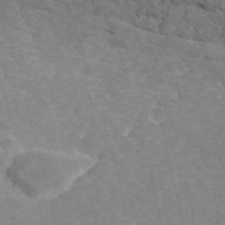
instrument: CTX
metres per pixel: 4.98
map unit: ANa
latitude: 41.8394
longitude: 34.2362
